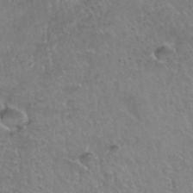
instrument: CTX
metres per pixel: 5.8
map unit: Hto
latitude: 37.5938
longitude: -42.2334
